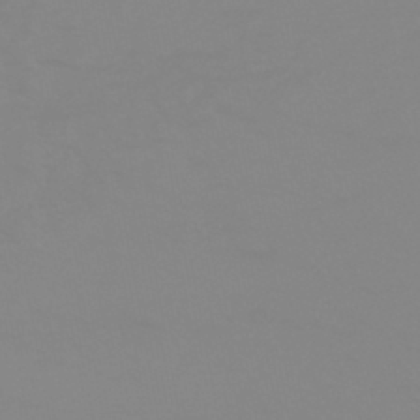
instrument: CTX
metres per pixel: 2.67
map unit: HNhu
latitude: -44.6330
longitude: 90.4251
